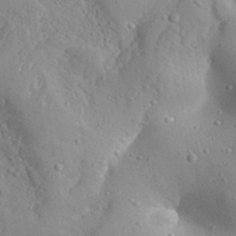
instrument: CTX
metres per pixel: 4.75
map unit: Aa
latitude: 32.2523
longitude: -133.1781
